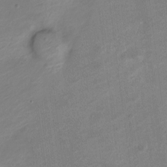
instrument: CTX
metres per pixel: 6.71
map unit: Nve
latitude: -18.7652
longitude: 108.1228
